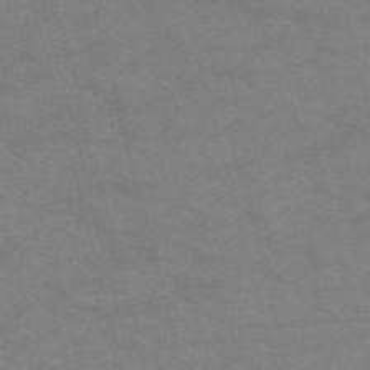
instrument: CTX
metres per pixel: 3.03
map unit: HNb
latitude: -55.3888
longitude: -40.3845
